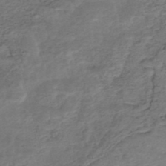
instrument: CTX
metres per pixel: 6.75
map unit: Nhe
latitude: -47.4643
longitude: -171.2915
